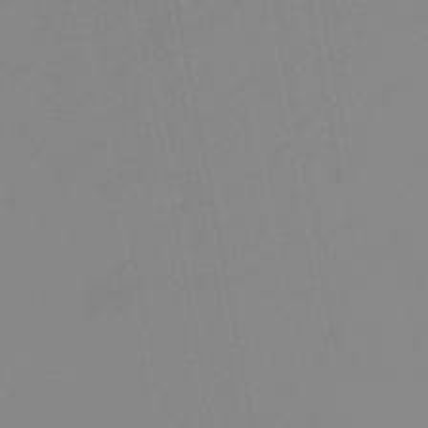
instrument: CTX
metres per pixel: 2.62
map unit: eHb
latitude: -48.4251
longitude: 84.6518
